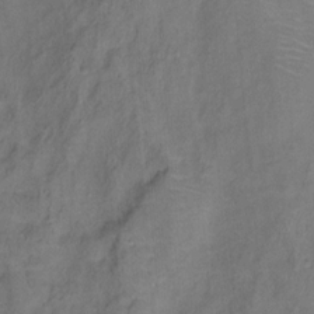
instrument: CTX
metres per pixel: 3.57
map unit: Hto
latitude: 6.7057
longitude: -37.8772
